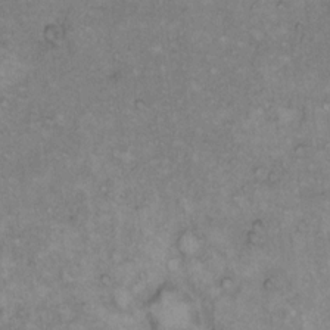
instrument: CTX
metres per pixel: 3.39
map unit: Hto
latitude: 11.0081
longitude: -60.5923
